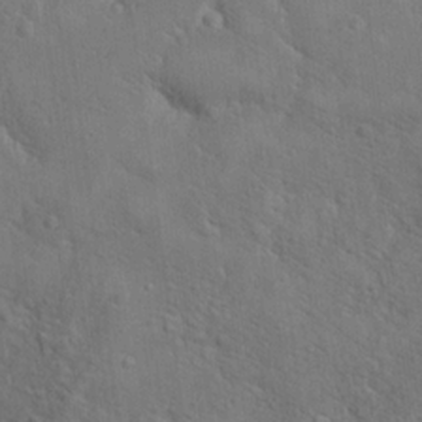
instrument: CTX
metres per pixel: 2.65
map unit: Hto
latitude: 18.7813
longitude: -35.0458
